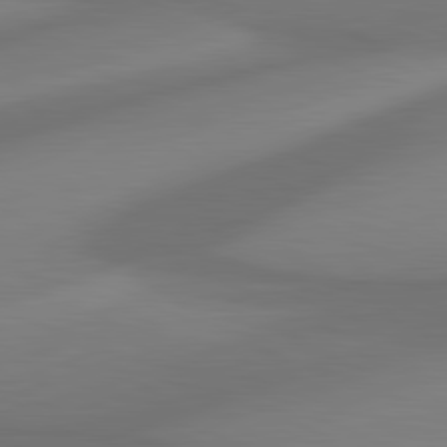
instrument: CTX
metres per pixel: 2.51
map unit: lApd
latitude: 81.1214
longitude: -82.0633
